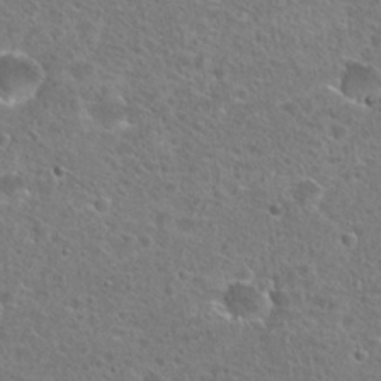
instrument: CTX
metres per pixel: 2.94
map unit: Hto
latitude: 25.4993
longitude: -46.1011
